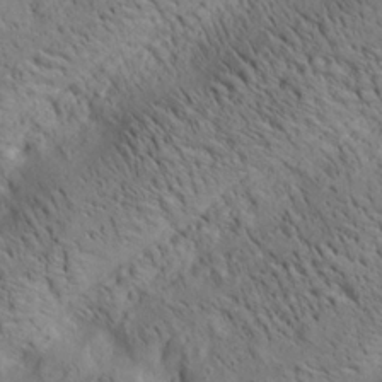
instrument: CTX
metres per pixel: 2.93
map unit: lAa
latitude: 20.1011
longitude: -140.0633
